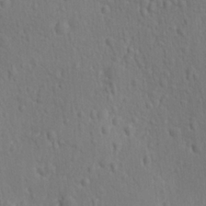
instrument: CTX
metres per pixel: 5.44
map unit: Ave
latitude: -10.1795
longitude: -120.9514
